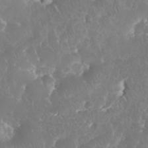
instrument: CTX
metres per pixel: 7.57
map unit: eHh
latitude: 34.6679
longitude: -63.2159
